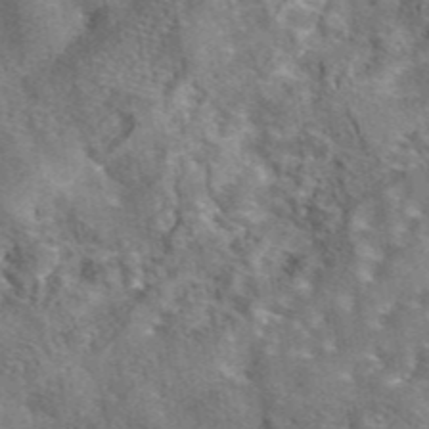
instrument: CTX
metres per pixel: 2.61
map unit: eAb
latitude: 44.4790
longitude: 110.9730
